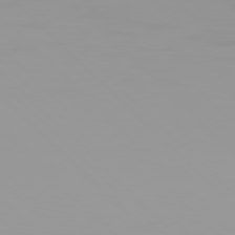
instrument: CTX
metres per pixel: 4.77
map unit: Hpe
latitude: 77.7260
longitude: -140.6112
